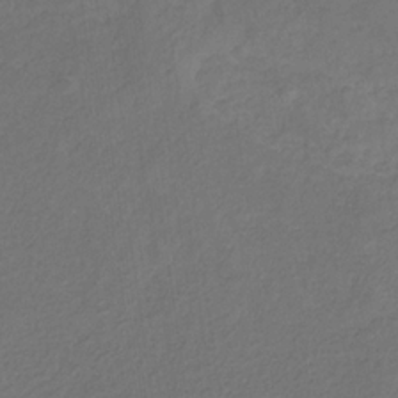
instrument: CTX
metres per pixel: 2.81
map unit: eHb
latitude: -30.6707
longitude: 68.5951
